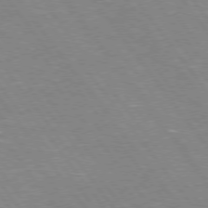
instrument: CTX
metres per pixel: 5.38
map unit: Hpe
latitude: 75.2159
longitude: -157.9528
